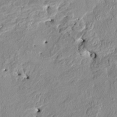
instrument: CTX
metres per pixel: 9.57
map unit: HNhu
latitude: 3.4804
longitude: -4.7813
